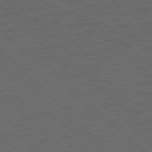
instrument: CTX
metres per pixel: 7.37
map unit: lApd
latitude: 77.7071
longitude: -60.1766
